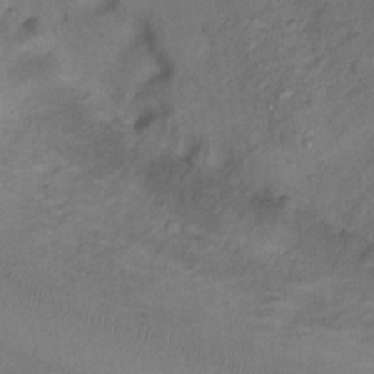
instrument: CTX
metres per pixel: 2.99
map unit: Nhu
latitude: 12.1578
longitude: -28.5923
